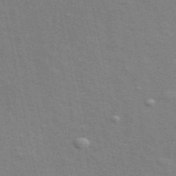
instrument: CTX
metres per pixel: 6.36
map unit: ANa
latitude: 49.0458
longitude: -75.9150
